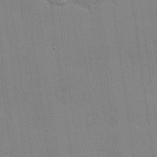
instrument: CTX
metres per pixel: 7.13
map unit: lHvf
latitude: 20.3090
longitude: 143.0864
